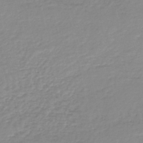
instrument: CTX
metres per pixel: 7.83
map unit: lHb
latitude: -46.1228
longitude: 64.8408
